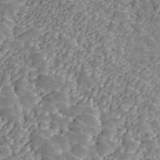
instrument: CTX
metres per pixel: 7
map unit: ANa
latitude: 45.6694
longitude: 37.6344
